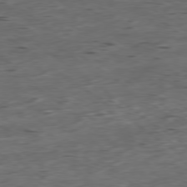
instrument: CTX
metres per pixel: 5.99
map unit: Ap
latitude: -79.1242
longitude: -58.4790
